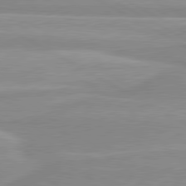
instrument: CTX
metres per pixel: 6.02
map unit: lApd
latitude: 80.3656
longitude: 171.1242
